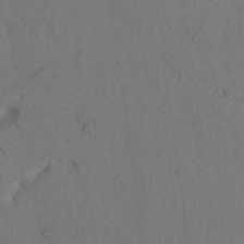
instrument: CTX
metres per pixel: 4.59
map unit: Nhu
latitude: 22.3656
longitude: -74.1011
